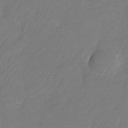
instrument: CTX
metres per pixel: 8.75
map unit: Nhu
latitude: -27.0864
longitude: -70.9891
